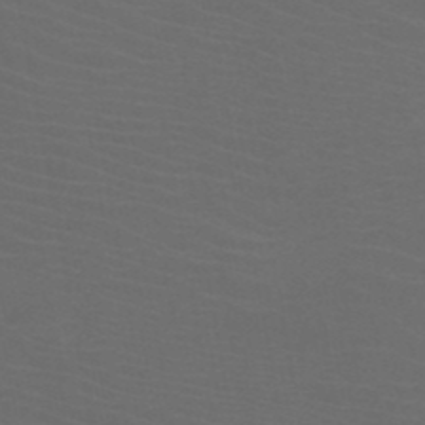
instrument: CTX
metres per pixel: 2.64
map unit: HNb
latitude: -49.7667
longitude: -46.1767
